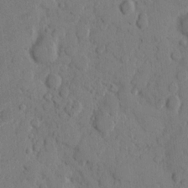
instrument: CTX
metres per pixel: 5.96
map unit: eHh
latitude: 9.2159
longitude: -64.8758
